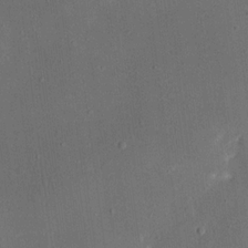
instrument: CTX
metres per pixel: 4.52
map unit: eHh
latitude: 18.1389
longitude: -70.6679
